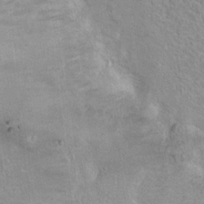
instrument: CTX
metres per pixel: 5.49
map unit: Hto
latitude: 8.7813
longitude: -31.7072
